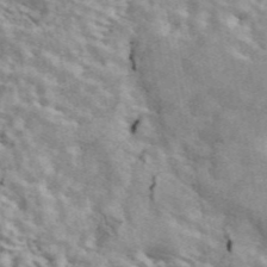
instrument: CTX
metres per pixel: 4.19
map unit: ANa
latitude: 45.1403
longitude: 46.8030
